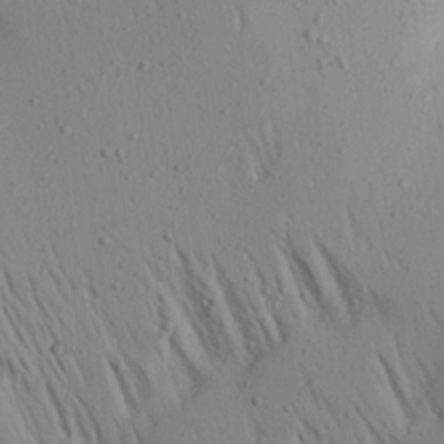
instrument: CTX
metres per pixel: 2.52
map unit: Aa
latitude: 19.3859
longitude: -147.8395
